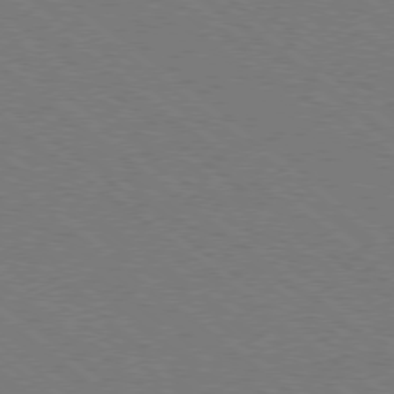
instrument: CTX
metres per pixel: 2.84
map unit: Ap
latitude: -79.1431
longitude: -64.9892
